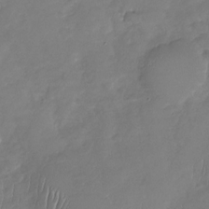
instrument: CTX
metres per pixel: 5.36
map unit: Nhu
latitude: -29.8989
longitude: -60.9513
